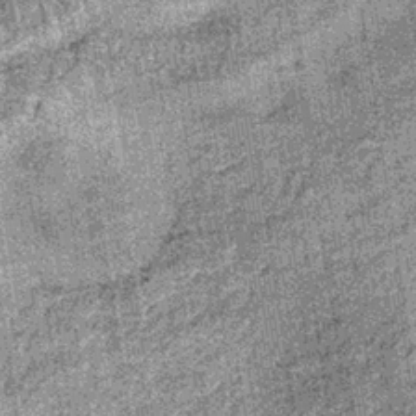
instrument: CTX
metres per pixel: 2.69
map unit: lHb
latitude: -36.5384
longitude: 64.3684
